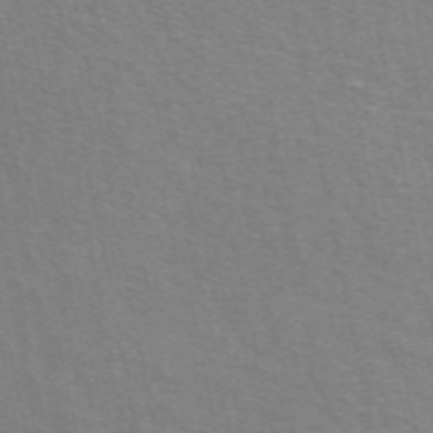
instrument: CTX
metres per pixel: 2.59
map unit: ANa
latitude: 49.4804
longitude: -72.5546
